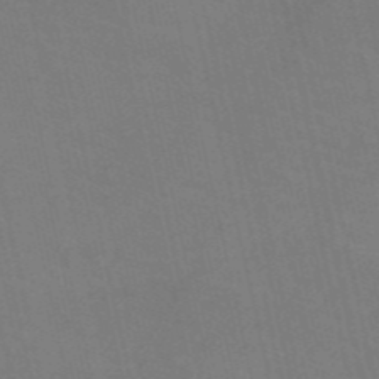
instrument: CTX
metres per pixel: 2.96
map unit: HNb
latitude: -53.4832
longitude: -46.0633
